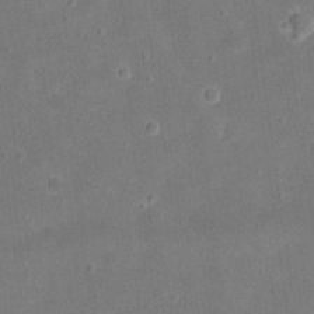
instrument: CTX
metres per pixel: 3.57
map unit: eHh
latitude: 20.6302
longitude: -65.1592
